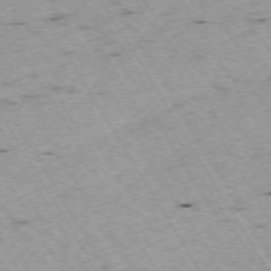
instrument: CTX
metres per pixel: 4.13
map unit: Hpe
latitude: -73.5399
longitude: 7.6344
